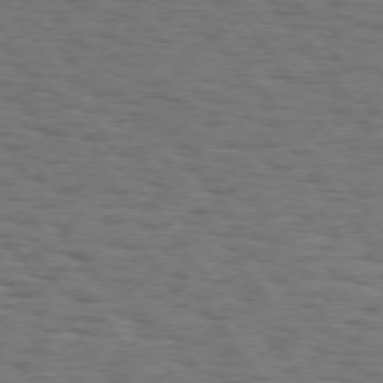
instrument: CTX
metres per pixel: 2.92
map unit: Hpe
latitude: 74.4223
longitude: -132.5735
